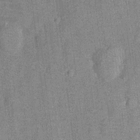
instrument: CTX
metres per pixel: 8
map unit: Nhu
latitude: -12.4818
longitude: -23.6316
